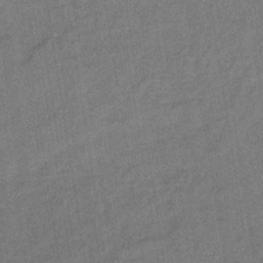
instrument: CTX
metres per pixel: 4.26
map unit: lHb
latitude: -35.1242
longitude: 65.6344
